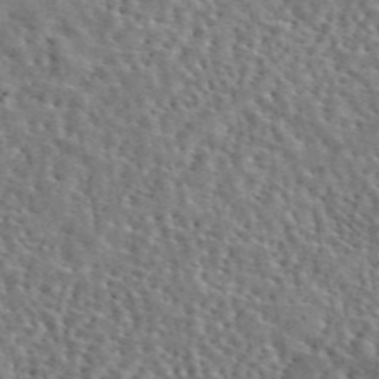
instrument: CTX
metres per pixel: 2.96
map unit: eAb
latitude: 45.0647
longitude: 111.3320
